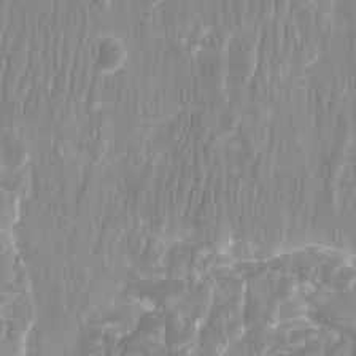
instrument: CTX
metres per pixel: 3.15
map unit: Htu
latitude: -9.4643
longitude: -75.6127
